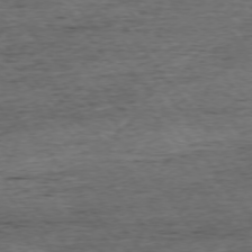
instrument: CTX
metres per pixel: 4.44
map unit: Ap
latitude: -75.2565
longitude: -93.0647
